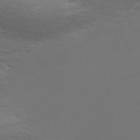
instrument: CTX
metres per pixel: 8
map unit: Nve
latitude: -59.1998
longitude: 56.2928
